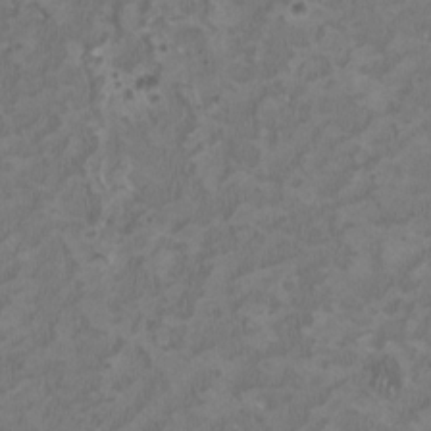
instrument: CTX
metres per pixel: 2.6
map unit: HNhu
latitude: 2.4790
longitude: -3.5371
